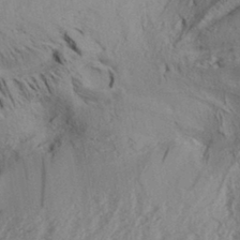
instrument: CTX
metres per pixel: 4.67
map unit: Aa
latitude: 32.4412
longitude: -136.9136
